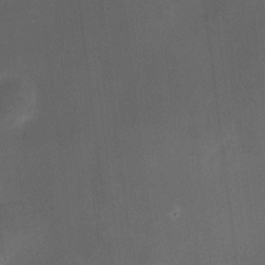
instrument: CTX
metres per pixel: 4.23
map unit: HNhu
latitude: 8.8380
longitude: 13.1620
